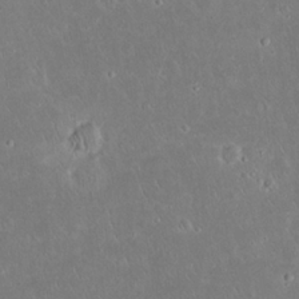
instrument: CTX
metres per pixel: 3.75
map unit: Nhu
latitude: 23.6883
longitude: -71.0836
